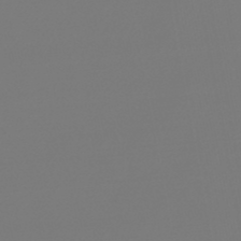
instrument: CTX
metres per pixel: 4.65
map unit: lHb
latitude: -46.1605
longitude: 75.8801
